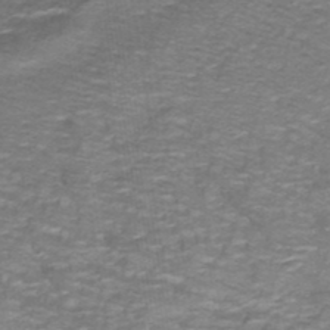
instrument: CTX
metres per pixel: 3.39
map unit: lHb
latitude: -40.9919
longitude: 56.2928
